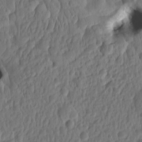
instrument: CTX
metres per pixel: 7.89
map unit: eHh
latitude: -1.4644
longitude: 14.8408
